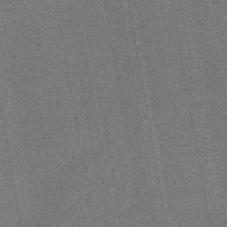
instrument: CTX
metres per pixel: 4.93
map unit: HNb
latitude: -45.1620
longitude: 53.6910
